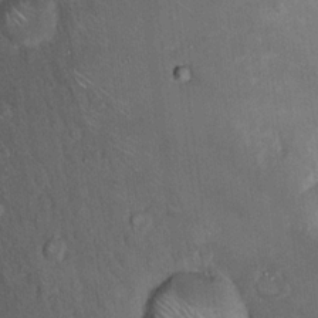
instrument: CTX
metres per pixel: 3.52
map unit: Hto
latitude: 16.1389
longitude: -59.8772
